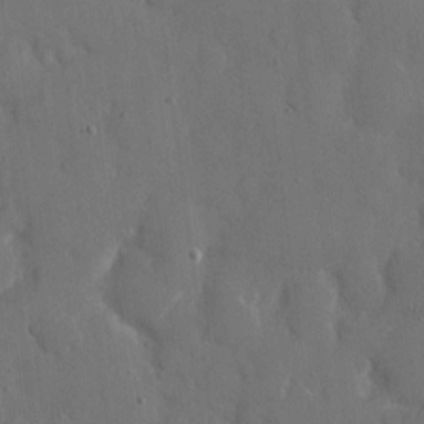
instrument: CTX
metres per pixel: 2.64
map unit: eHh
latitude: 6.9514
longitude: -68.5168
